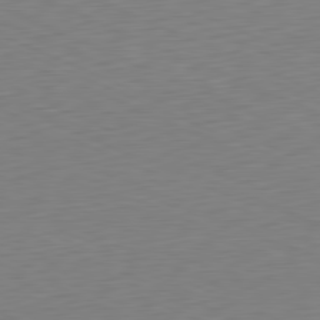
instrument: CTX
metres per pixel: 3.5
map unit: Ap
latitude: -81.3888
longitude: -59.4993
